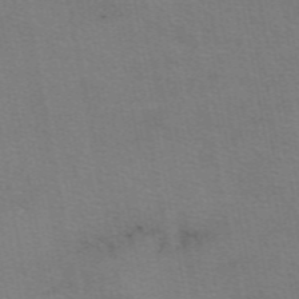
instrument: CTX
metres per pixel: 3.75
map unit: eAb
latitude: 50.4223
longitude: 105.2565
